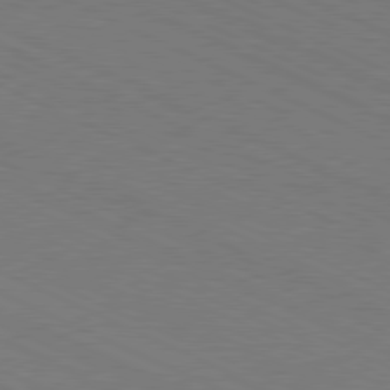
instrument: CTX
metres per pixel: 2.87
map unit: Hpe
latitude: -81.4833
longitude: 15.2187
